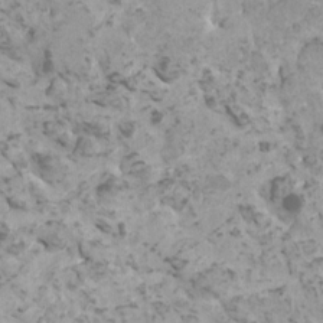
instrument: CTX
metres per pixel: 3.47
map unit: HNhu
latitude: 0.9702
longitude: 2.6329
